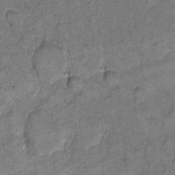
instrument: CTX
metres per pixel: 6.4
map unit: eHh
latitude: 11.7072
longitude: -63.7072
